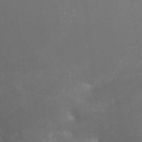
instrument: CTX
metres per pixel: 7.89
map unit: Nhe
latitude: -27.4643
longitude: -109.3670
